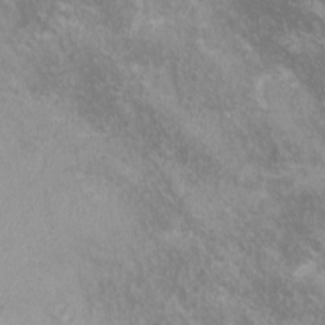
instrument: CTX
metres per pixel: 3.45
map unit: lHvf
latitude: -14.0472
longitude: -99.8394
